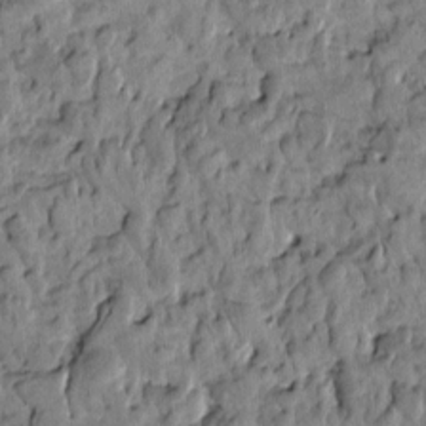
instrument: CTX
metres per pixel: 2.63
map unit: Htu
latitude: 2.0633
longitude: 178.6707
